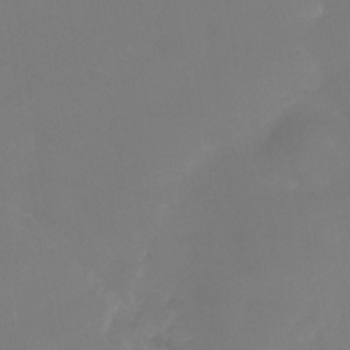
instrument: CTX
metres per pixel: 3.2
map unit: HNhu
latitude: -27.6721
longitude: 75.4644
